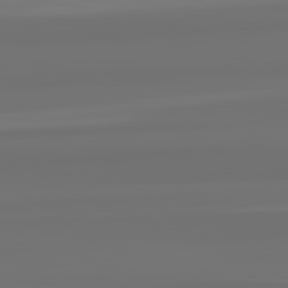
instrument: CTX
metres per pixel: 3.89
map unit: lApd
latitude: 82.4601
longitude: -177.4237
